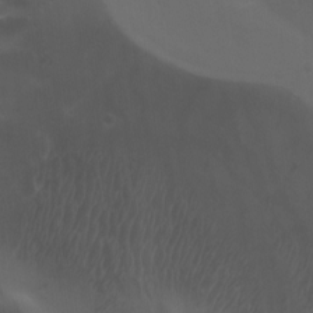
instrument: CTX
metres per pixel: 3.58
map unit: Htu
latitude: -4.8975
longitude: -88.0633
